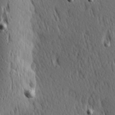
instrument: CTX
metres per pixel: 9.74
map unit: Hve
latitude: 24.6301
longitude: -97.4993
